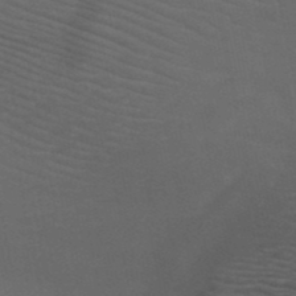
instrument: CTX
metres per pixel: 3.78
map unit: HNb
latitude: -50.9731
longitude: -43.5182
